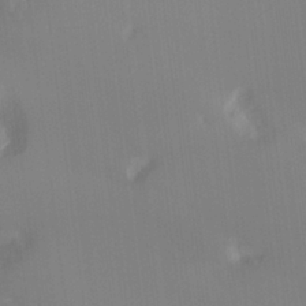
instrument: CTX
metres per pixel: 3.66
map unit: Hto
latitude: -8.5385
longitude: -47.0270
